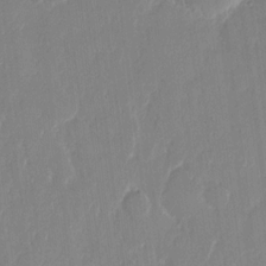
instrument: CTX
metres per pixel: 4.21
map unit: eHh
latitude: 12.8002
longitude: -70.8191
